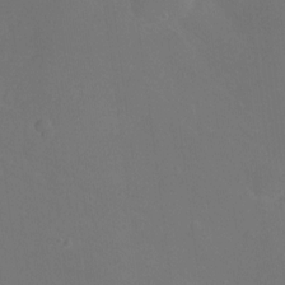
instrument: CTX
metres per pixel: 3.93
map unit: Hto
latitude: -3.6721
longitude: -35.8772
